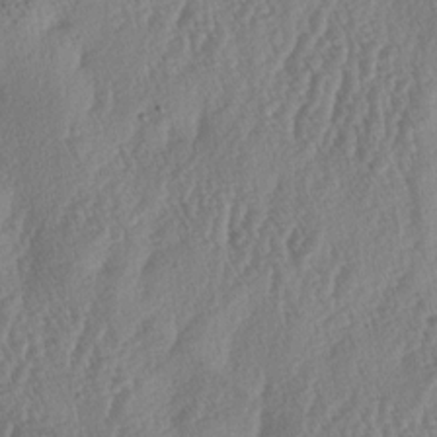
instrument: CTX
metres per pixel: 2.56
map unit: lAa
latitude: -5.7099
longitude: -130.2712
